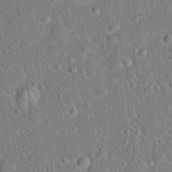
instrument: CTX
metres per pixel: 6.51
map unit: Hto
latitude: 18.7624
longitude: -52.6491
